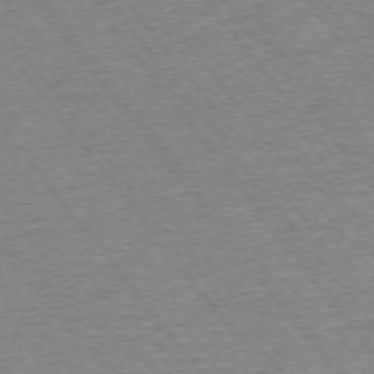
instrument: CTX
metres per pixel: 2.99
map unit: Ap
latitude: -75.5399
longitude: -87.6316
